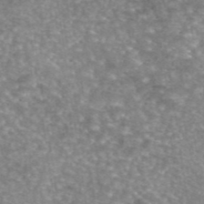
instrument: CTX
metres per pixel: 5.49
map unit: eAb
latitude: 45.3670
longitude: 105.2187
